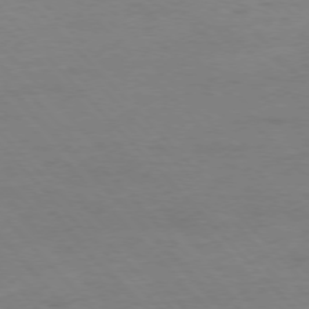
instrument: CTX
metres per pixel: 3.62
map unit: Ap
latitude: -76.8408
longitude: -80.6679
